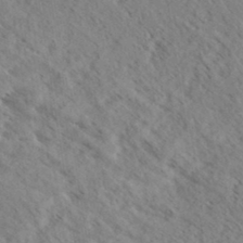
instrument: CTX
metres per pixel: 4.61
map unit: eHh
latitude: 34.4412
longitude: -140.5923
